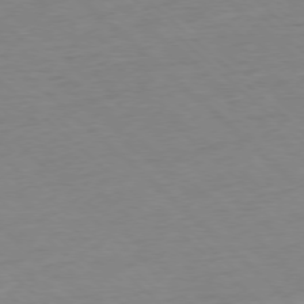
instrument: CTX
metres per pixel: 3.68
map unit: Ap
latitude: -77.3321
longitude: -97.2537
